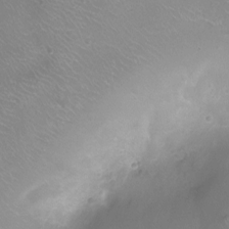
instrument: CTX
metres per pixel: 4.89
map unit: Ht
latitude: -7.3320
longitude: -19.4426
